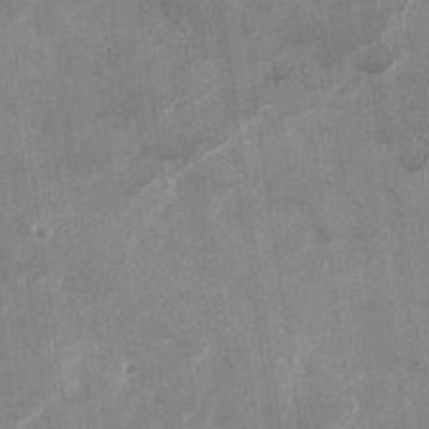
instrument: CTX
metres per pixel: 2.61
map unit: Nhu
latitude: -28.0283
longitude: -75.2159
